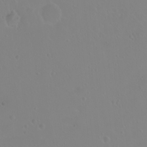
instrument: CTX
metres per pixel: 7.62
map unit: eHh
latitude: 1.3859
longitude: -54.9703
